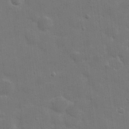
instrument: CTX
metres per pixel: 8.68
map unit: eHh
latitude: 21.5938
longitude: -62.5168
